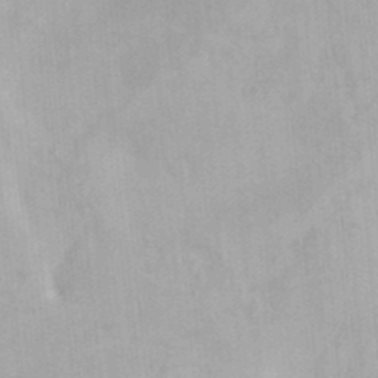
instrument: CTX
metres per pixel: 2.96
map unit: HNhu
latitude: 7.1592
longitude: -1.9906
